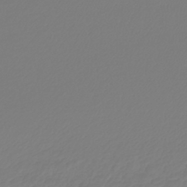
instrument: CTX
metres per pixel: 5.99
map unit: lHb
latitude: -42.8408
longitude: 60.5952
